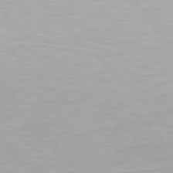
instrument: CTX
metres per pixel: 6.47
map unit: Hpe
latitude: 76.9136
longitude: -164.2900
